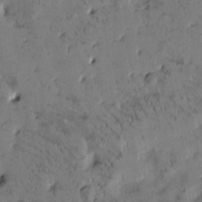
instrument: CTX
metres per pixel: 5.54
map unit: Htu
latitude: -2.7274
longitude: 175.8422
